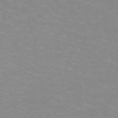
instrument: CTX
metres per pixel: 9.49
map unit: HNb
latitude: -48.1606
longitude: -46.7247
